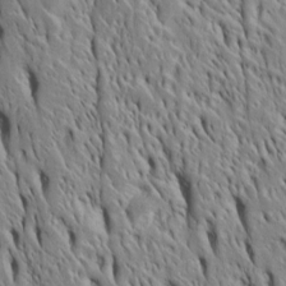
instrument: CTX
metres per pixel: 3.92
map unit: Htu
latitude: -4.5196
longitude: 151.8611
